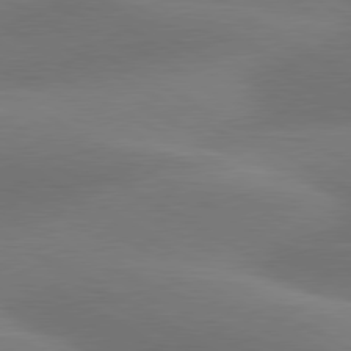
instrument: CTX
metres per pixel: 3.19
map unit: lApd
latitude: 79.8961
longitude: -89.0081
